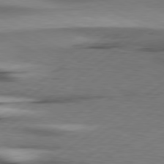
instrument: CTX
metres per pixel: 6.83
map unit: lApd
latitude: 79.3293
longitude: -120.2145
